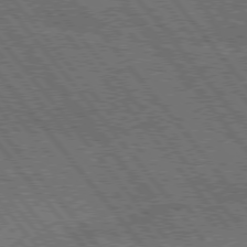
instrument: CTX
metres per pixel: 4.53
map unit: Hpe
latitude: 76.2522
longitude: -149.6883
